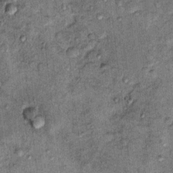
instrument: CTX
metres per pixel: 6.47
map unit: Hto
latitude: 11.4993
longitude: -37.4615
